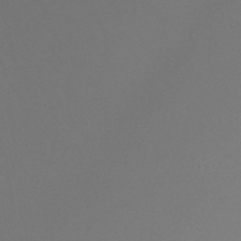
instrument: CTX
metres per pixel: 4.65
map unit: lHb
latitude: -46.9352
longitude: 64.8219
